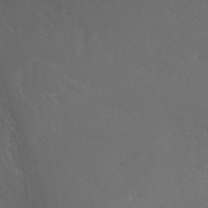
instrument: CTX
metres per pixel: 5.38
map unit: ANa
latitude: 41.2536
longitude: 53.5966
